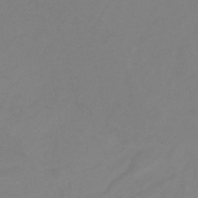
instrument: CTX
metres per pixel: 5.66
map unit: lHb
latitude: -31.2943
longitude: 66.4629
